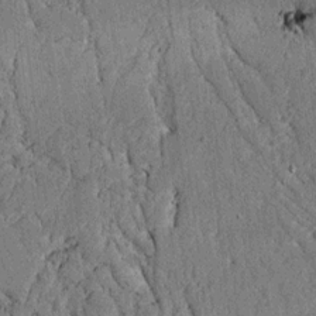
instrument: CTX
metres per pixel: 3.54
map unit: lAvf
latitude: 5.0458
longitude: 169.4832
